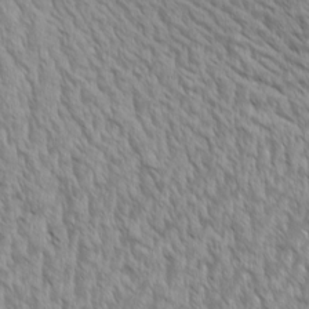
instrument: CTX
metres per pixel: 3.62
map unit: Aa
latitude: 8.9703
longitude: -130.3090
